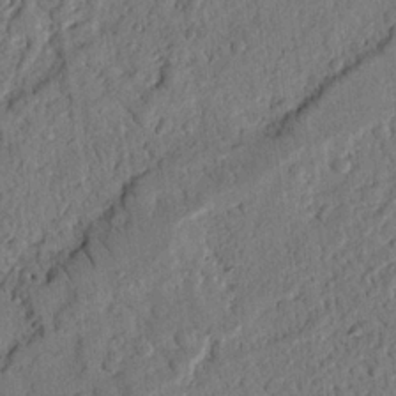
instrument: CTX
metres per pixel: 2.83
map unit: Nhu
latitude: 19.4993
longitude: -78.1956
